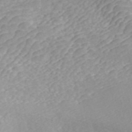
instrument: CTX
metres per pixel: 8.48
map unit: ANa
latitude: 45.2915
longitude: 37.1053
